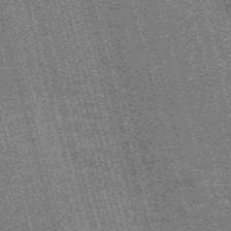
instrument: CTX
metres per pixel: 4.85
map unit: Nve
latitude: -59.4076
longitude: 61.8989
